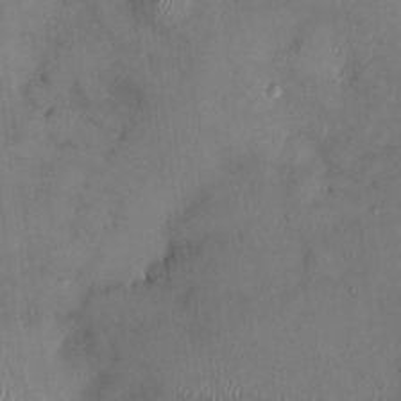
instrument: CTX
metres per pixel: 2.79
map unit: HNhu
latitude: 4.5735
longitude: -5.1403
